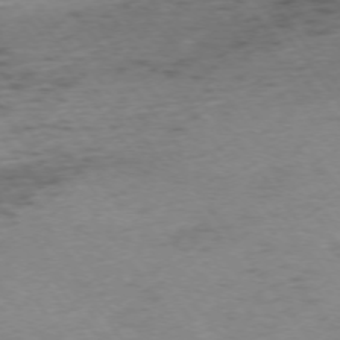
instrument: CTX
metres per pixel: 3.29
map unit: Ap
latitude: -74.3307
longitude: -73.0459
